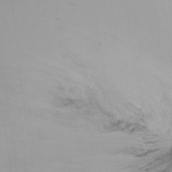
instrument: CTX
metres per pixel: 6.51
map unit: Ht
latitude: -15.6722
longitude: -45.6883
